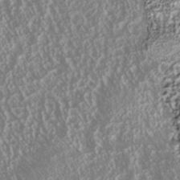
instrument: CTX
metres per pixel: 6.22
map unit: Nhu
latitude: -40.8597
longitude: -84.2145
